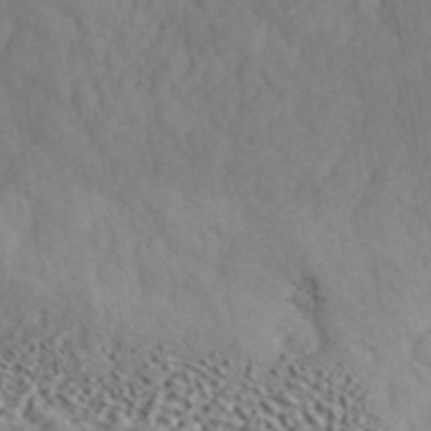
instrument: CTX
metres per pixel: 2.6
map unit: ANa
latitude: 42.7435
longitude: 50.6707
